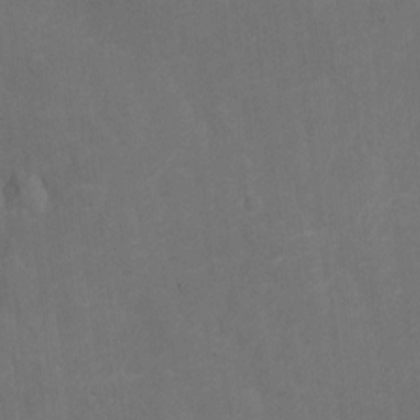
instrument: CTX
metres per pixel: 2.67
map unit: Hto
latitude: 4.8380
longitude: -32.1200
